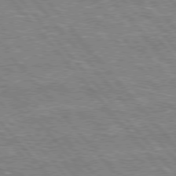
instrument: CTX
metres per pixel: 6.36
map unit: lApd
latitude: 76.1766
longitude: -74.2900
